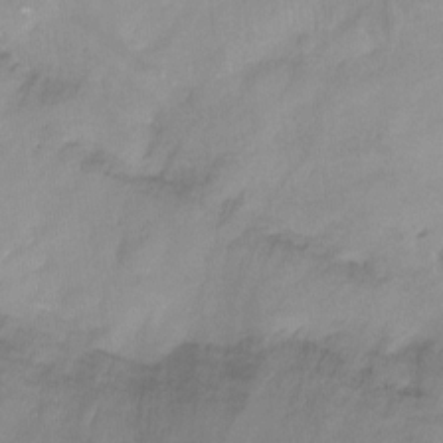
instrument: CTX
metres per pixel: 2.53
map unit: Nhu
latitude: -14.1417
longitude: -54.4034
